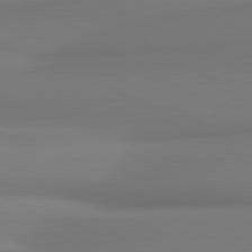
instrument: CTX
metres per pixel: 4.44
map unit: lApd
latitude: 80.3467
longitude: 174.4062
